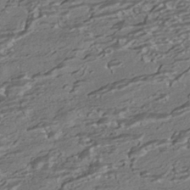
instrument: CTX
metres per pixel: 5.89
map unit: HNhu
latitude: -42.4251
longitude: 103.8989
